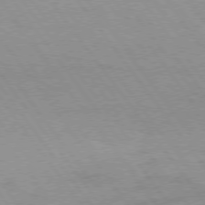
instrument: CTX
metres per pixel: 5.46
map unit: Hpe
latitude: 75.2915
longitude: -142.9136
